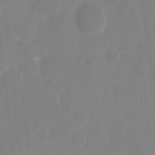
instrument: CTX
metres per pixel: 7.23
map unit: eHh
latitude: 9.4238
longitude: -67.6505
